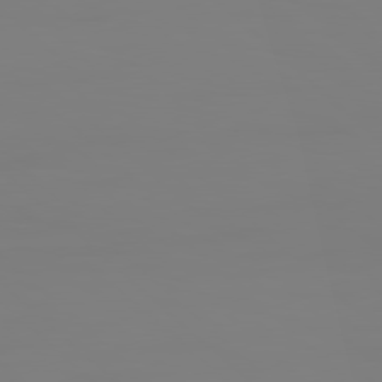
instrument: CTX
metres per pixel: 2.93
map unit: Hpe
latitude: 78.6491
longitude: 178.9163
